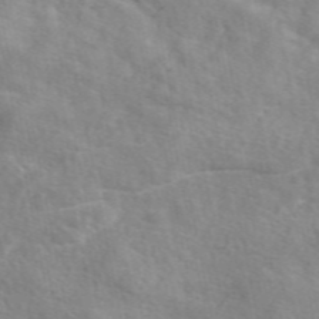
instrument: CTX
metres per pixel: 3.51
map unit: eAb
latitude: 48.9703
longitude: 119.7856
